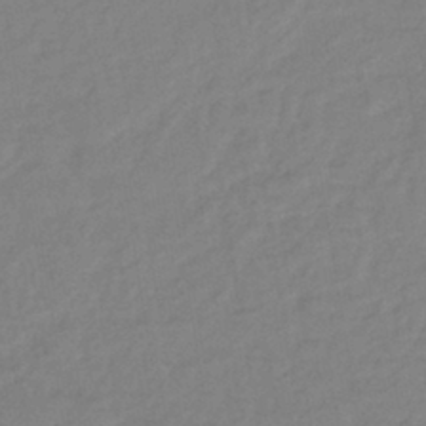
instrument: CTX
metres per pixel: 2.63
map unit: lHb
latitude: -41.8989
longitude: 74.5385
